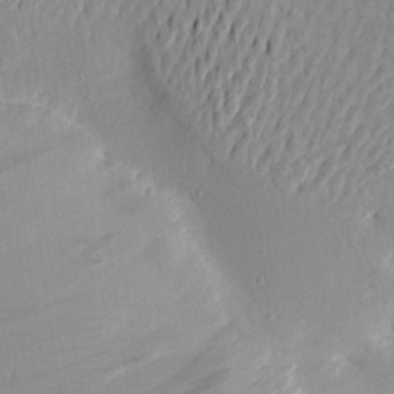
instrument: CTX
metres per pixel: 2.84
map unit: Aa
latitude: 20.0255
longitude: -144.7435
